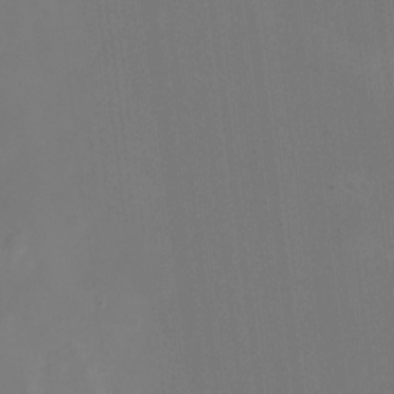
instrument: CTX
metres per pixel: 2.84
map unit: Nhu
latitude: -8.4629
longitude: -85.1025
